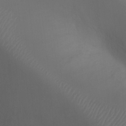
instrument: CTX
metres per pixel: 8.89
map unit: Ht
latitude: -1.6722
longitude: -20.5357
